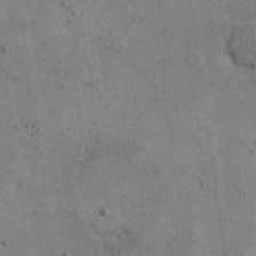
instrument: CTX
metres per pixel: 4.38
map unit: eHh
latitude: 15.6694
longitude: -68.4034
